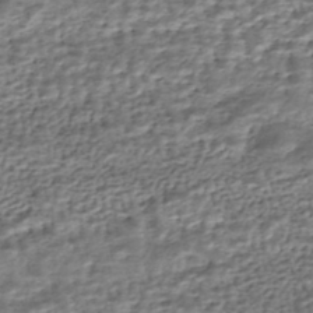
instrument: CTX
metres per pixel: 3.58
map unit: HNhu
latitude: -43.7477
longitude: 105.8800
